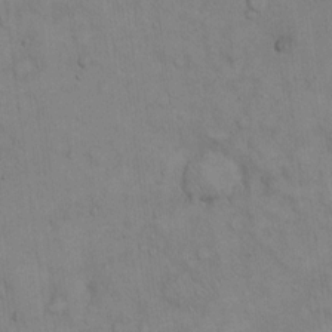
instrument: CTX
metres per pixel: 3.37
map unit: Hto
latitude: 14.2145
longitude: -60.5545
